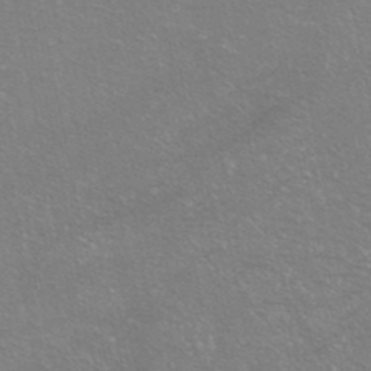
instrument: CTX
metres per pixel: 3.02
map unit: HNhu
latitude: -40.7274
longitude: 103.4832
